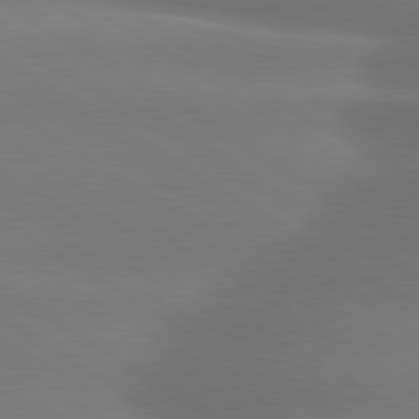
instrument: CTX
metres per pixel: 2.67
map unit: lApd
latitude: 79.7639
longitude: -135.3103
